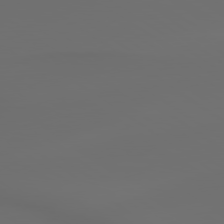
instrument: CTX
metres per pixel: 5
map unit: lApd
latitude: 79.5371
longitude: -175.7828
